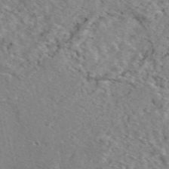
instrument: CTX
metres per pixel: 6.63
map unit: eAb
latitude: 49.3293
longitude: 113.0864
